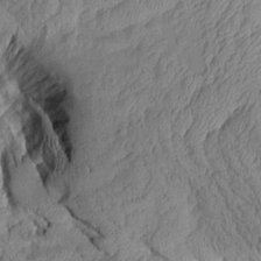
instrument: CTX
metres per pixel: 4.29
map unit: Aa
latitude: 9.2726
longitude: -128.1200
